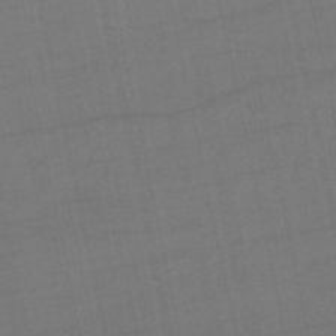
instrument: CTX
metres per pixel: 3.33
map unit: eHb
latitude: -50.2361
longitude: 72.6140
